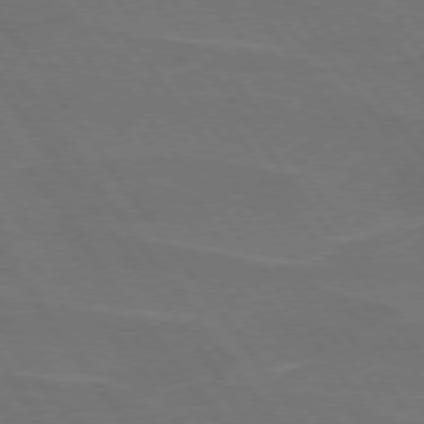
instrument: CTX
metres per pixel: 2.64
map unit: lApd
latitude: 74.9136
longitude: -57.1025
